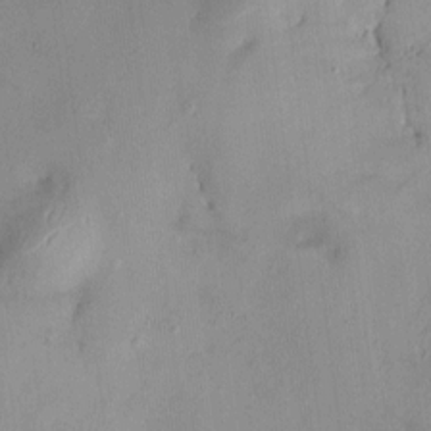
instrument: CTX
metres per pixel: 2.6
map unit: HNhu
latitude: 6.3845
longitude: 4.7463
